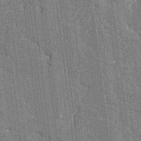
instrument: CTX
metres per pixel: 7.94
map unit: HNhu
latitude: 6.1389
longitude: -5.8205
